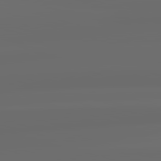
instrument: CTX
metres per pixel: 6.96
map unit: lApd
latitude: 83.5182
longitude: -127.1970
